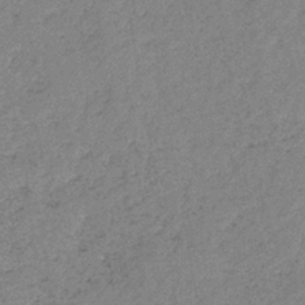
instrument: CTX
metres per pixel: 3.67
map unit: eHb
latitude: -40.6518
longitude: 79.7855
